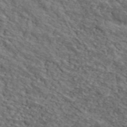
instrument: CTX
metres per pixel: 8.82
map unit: lHvf
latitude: 39.4804
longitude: -86.7057
